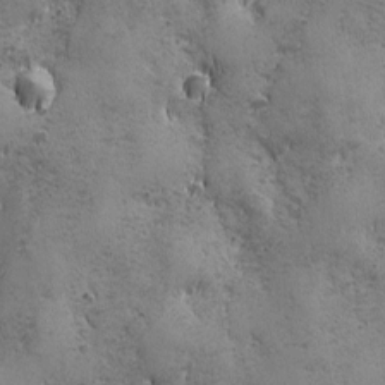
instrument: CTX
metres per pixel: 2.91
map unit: Ave
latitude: -7.2943
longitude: -120.2523
